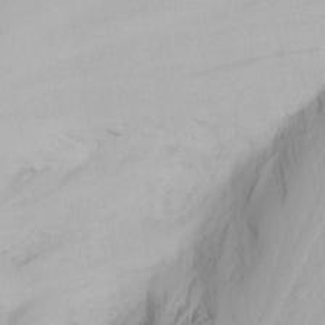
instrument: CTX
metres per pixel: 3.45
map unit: Nhu
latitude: -5.6344
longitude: -69.1970
